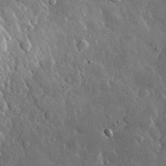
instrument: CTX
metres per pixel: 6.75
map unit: lHvf
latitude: 33.4237
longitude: -86.9702
